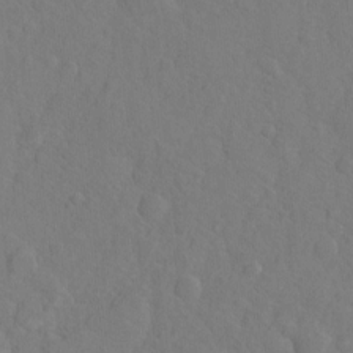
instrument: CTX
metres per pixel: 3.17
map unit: Hto
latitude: -7.8611
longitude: -41.0458
